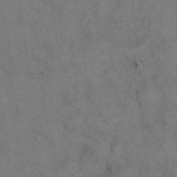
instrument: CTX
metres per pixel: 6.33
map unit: eHh
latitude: 15.2915
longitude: -62.4979
